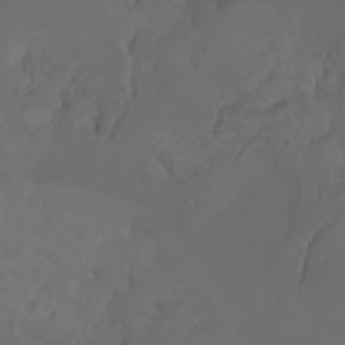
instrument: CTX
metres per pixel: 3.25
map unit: Nhu
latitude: -7.3698
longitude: -81.8205
